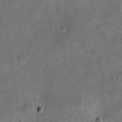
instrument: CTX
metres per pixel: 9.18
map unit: eHh
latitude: 10.1011
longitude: -63.8395
